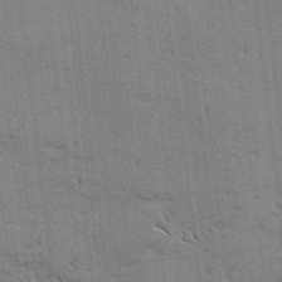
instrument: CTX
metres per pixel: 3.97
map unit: lAvf
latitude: -4.3495
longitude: -113.1970
